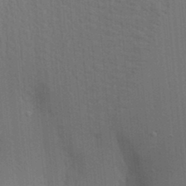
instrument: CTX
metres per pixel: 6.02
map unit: Aa
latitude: 19.6505
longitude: -143.1781
